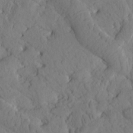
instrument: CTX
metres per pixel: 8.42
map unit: Htu
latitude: 0.5734
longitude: 176.0472
